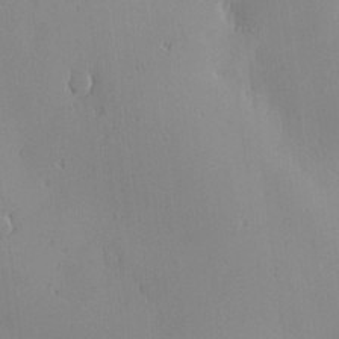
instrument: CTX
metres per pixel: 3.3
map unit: Nve
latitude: -8.2550
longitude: 173.5966
